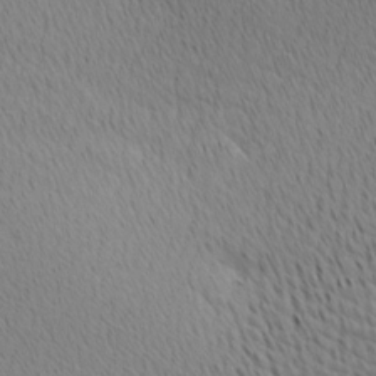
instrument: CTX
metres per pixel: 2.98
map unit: Ave
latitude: 11.1214
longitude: -107.6127
